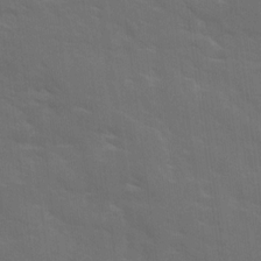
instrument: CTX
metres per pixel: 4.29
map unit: Ave
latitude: 18.4601
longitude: -130.3846
